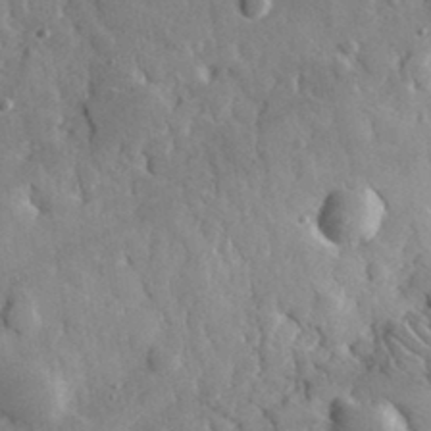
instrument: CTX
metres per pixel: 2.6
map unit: lHvf
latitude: 34.6301
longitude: -87.7072
